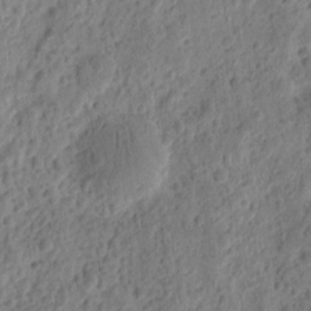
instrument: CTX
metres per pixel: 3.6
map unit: eHh
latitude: 10.2712
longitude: -74.0633
